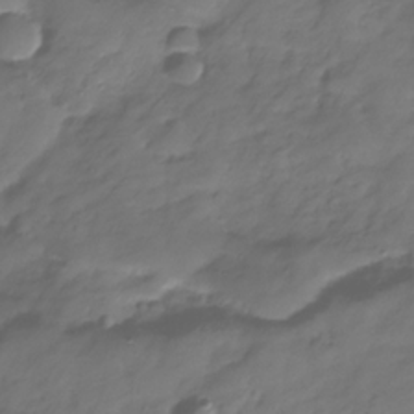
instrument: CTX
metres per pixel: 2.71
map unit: Hve
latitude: -31.2187
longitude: 91.0865
